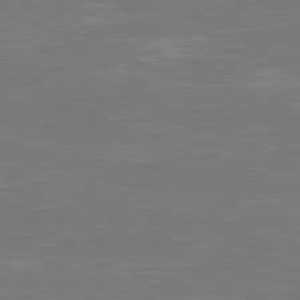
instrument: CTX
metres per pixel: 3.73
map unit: Hpe
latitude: 78.4790
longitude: -125.9528
